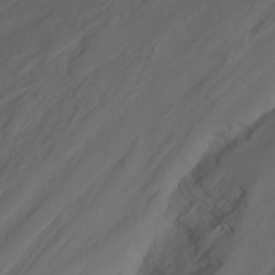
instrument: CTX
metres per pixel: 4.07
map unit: Nhu
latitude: -5.1809
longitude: -80.3467
